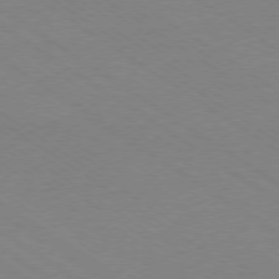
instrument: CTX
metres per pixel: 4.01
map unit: Ap
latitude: -78.8030
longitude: -85.0648
